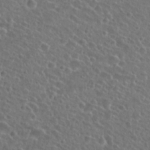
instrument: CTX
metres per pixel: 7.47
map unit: Hto
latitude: 26.2712
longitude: -50.8002
